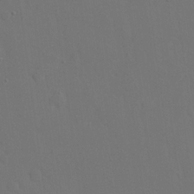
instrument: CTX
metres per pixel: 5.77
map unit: eHh
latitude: 18.8569
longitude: -67.1781
